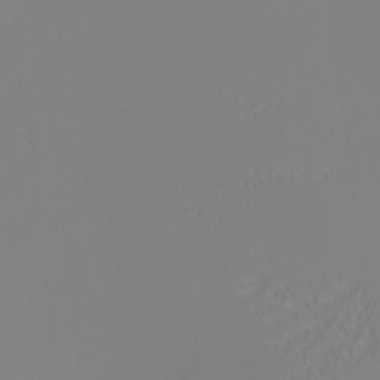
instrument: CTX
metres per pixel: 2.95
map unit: eHh
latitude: -6.1794
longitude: -85.4993
